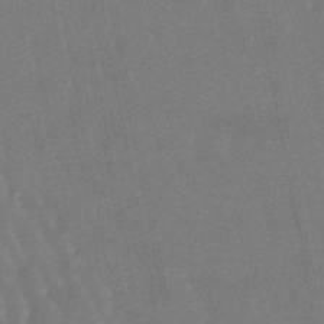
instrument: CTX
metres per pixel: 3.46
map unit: lHb
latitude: -47.4643
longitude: 78.9730
